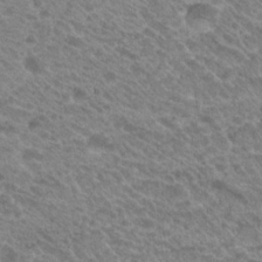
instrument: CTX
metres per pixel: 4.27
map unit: Hto
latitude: 21.7639
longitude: -38.1389
